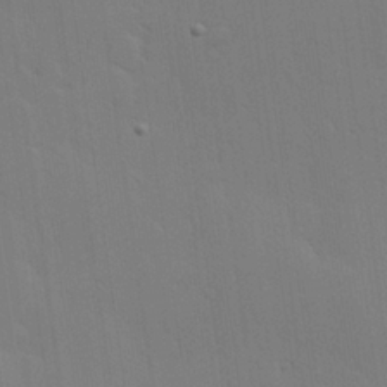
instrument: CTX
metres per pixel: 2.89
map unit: Hve
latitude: 25.6882
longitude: -91.2726
